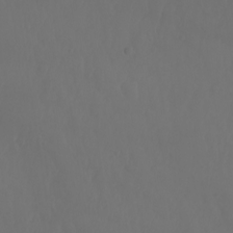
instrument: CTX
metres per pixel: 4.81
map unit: Nhu
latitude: -8.0661
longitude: -81.7639
